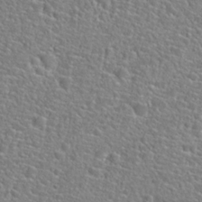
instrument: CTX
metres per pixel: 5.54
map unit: Hto
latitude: 24.8946
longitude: -49.4615
